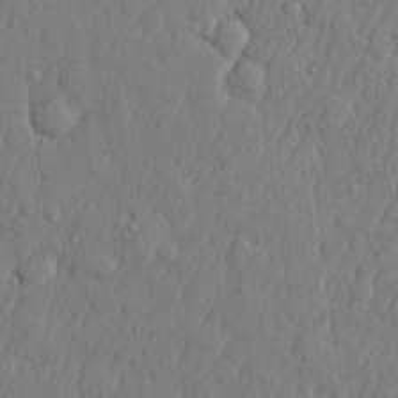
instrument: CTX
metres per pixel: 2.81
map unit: lHvf
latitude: 23.1025
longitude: 142.4440
